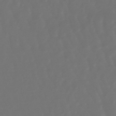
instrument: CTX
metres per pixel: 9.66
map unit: lHb
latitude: -47.8044
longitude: 79.6155
